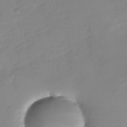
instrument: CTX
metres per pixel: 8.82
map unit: Nhu
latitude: -28.1228
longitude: -61.4615
